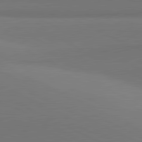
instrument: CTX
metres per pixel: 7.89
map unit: lApd
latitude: 81.4993
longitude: 145.9556
